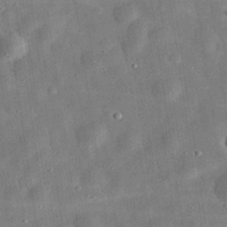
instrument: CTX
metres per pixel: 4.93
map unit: eHh
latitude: 32.5168
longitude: -75.0270
